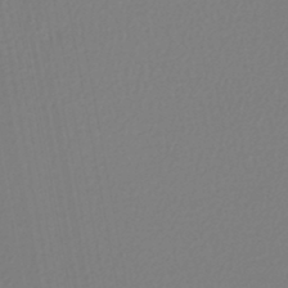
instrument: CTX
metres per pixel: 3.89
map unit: lHb
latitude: -45.5399
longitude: 74.1795
